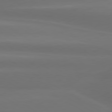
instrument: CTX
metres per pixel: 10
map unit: lApd
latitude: 80.4979
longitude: -138.6113
